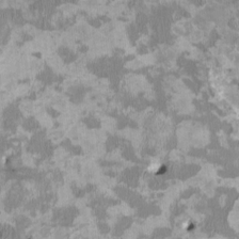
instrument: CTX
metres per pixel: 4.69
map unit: HNhu
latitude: 3.1592
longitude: -3.8772
